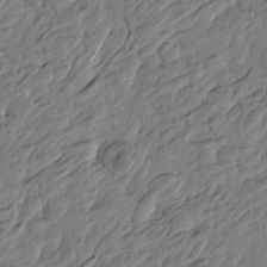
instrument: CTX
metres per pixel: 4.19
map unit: Htu
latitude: -3.6910
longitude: 179.9745
